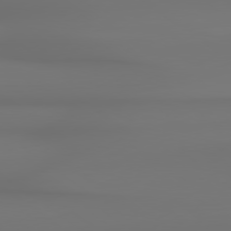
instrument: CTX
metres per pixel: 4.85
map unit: Hpe
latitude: 78.9136
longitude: -136.8569
